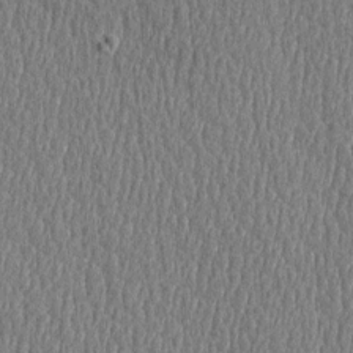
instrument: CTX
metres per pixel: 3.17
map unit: Htu
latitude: -5.1809
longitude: 175.9367
